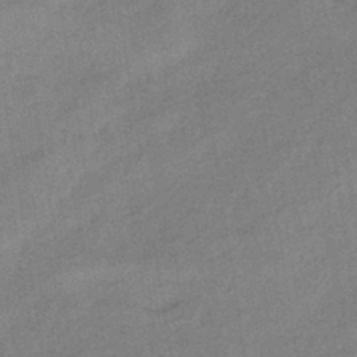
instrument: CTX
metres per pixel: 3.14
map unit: HNhu
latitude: -42.5762
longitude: 90.4629
